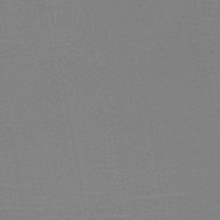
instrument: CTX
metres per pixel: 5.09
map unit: HNb
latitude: -45.2943
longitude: -40.0822
